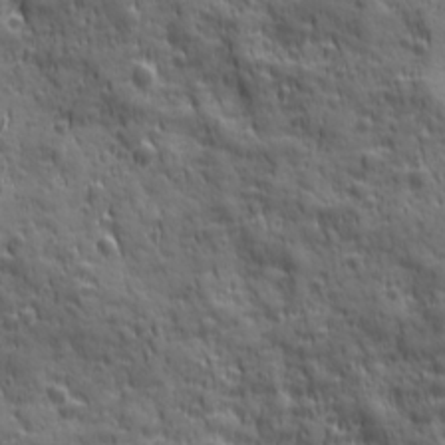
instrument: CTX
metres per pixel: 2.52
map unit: Ave
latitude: 19.2726
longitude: -132.5924
